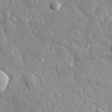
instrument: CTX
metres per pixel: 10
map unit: lHvf
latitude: 34.4223
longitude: -87.7638
